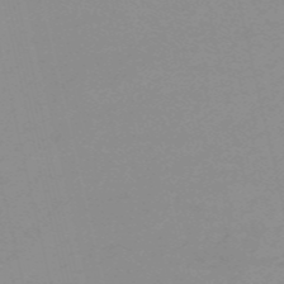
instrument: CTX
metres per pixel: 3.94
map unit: HNb
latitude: -56.4629
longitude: -43.1403
